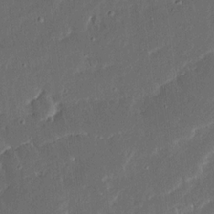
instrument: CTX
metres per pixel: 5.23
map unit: Ave
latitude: 14.9325
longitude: -138.9325
